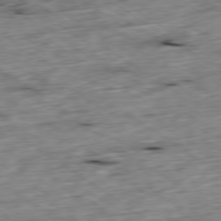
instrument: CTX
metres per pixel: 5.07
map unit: Ap
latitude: -79.4454
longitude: -89.5938
